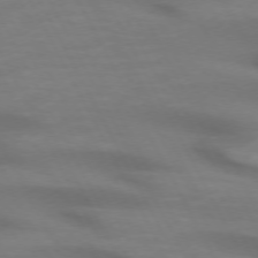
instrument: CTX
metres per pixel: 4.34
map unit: lApd
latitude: 72.2712
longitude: -49.0081
